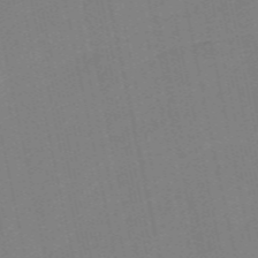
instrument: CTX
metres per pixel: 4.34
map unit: Nve
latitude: -57.5966
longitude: 50.1984
